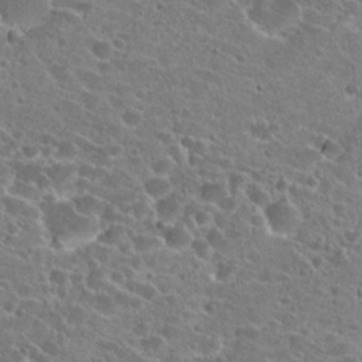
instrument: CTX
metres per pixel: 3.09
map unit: Hto
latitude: 22.8569
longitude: -43.2159
